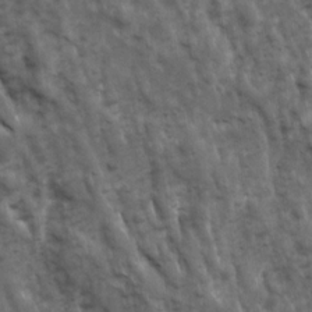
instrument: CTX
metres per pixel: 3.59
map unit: Ave
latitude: 17.2159
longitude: -132.7813
